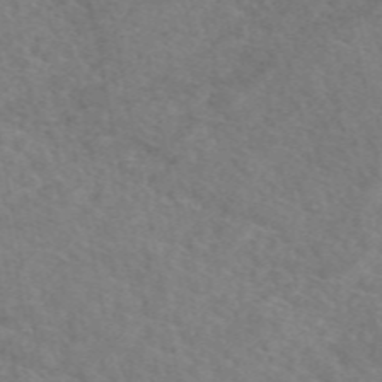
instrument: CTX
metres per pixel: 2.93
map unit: eAb
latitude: 50.2144
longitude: 111.1998
